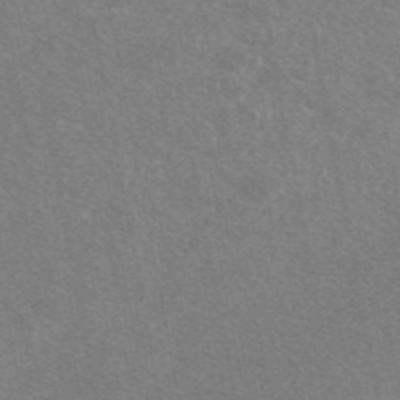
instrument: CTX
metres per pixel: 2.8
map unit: eAb
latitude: 47.7828
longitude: 114.2172
